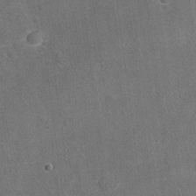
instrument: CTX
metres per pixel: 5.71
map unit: Nhu
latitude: -17.2943
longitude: -56.1955
